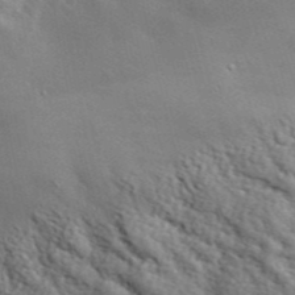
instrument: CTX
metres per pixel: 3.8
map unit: lHvf
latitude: 37.3860
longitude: -87.1970
